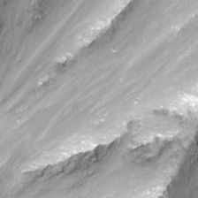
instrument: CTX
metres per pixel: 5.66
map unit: Nhu
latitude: -12.2173
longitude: -61.9717
